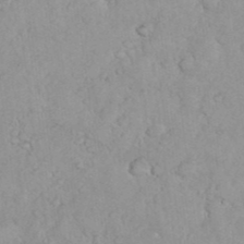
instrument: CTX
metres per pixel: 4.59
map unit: eHh
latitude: 35.3103
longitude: -62.3845
